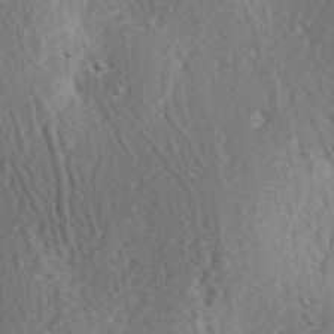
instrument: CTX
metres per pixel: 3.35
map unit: Hve
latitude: 2.3278
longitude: -124.4223
